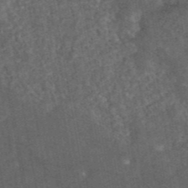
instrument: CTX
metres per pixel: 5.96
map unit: eAb
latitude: 44.9136
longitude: 116.1605
